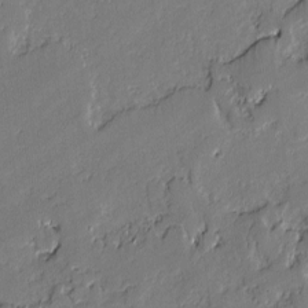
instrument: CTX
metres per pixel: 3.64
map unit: lAvf
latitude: -1.5399
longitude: -108.4223
